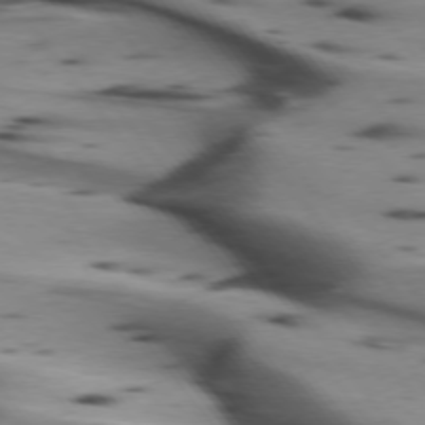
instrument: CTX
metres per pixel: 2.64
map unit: lApd
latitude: 74.9514
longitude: -65.6316
